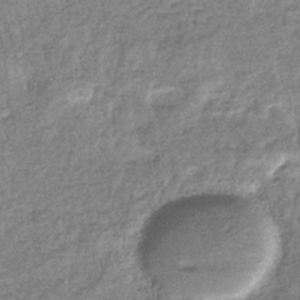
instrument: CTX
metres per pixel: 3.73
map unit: eHb
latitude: -36.4251
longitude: 78.8030
